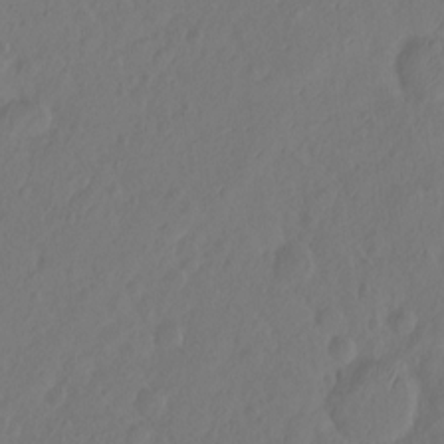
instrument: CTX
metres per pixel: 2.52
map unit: Hto
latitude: -7.9556
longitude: -40.1388
